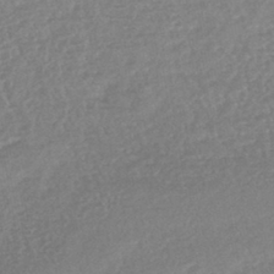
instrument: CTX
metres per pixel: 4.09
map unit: lHb
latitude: -42.1983
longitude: 73.3320
